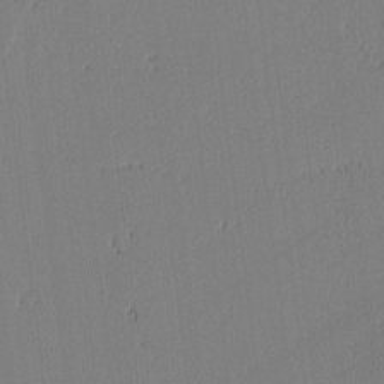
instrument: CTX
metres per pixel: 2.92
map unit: lAvf
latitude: 0.0444
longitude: -107.3671
